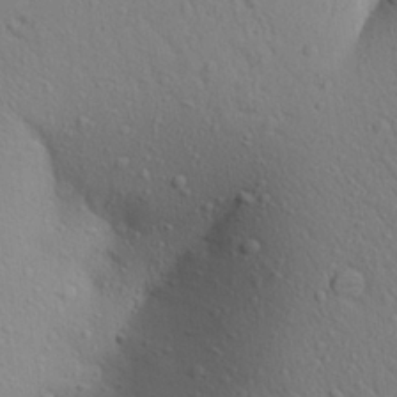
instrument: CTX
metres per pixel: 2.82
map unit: Aa
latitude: 26.4034
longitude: -148.1956
